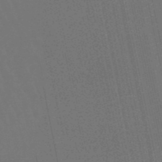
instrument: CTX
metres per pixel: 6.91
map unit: lHb
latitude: -47.9745
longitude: 75.1432
